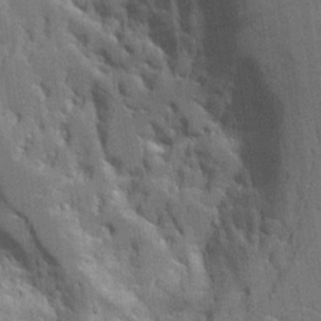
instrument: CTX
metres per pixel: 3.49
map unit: Aa
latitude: 21.7261
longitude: -124.6868
